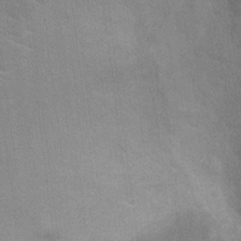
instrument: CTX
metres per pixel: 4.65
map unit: Ht
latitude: -1.5777
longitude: -33.4804
